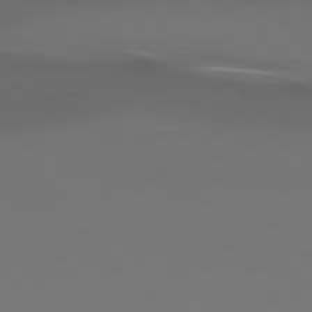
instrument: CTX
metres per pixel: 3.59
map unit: Hpe
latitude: 77.8772
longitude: -165.4993
